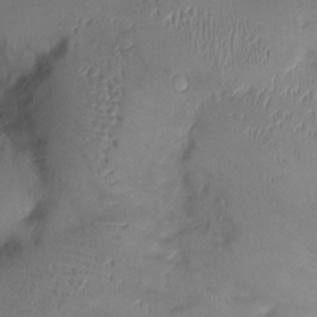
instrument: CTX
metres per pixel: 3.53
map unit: Ht
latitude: 1.1214
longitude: -13.8206
